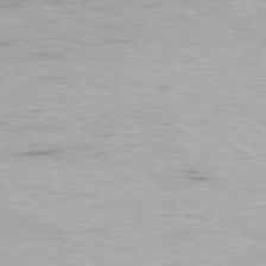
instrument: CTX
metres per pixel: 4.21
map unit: Ap
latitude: -78.5384
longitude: -94.1200
